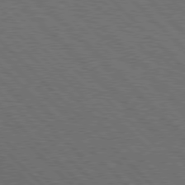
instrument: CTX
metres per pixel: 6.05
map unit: Hpe
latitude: 77.5938
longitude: -126.8758
